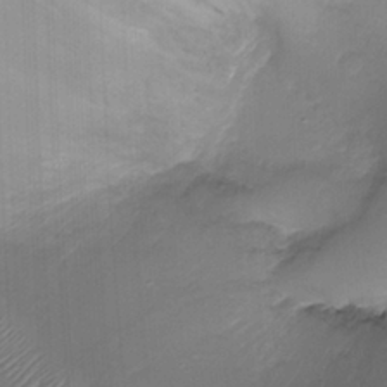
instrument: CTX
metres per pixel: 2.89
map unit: Ht
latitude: -18.1606
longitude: -44.4790
